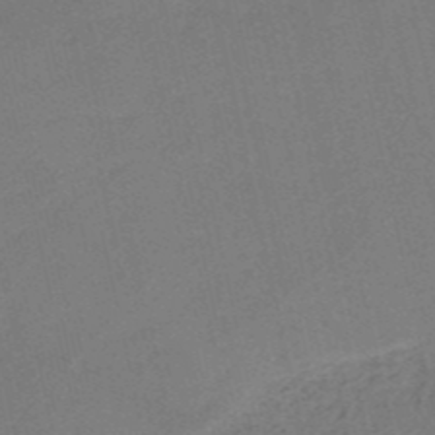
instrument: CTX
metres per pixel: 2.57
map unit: HNb
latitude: -51.6155
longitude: -50.7624
